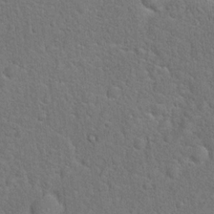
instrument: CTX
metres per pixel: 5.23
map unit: Hto
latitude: 19.4237
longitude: -51.1214
